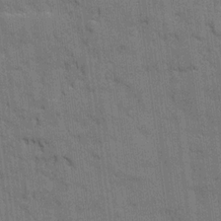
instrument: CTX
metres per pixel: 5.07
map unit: Ave
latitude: 20.1011
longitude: -129.2537
